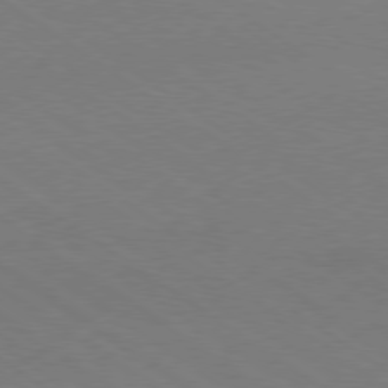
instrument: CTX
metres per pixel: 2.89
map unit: Ap
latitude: -79.7099
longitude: -53.5371
